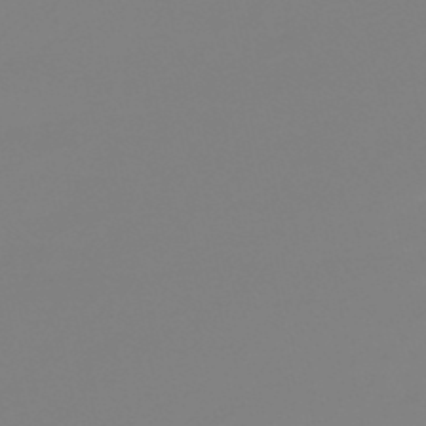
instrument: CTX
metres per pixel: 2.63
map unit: lHb
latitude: -49.1431
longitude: 79.8233
